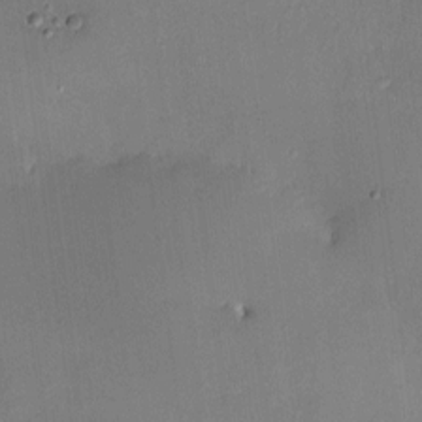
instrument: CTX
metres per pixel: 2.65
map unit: HNhu
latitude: 4.6113
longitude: 10.8408
